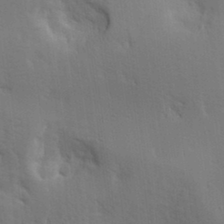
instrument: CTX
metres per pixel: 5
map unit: lAa
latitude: 18.2522
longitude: -139.0836
